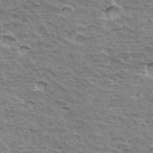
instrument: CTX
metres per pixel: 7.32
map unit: Hto
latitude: 34.1011
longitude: -45.1970
